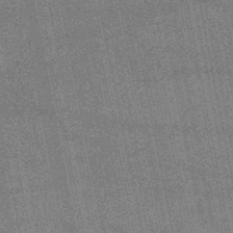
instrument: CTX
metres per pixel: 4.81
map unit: HNb
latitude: -52.3495
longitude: -42.4979
